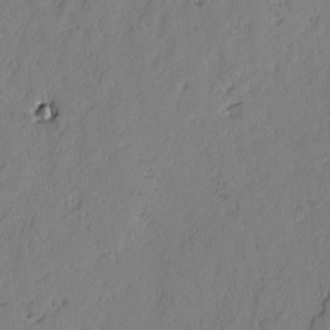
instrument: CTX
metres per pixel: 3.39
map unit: lAvf
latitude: -2.5762
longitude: -106.2523
